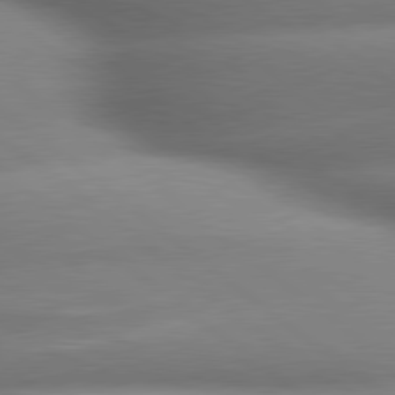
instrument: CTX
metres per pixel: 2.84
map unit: lApd
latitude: 79.8395
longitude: -163.9339
